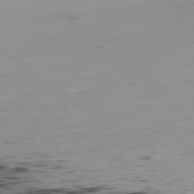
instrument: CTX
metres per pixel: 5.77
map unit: Ap
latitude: -78.6896
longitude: -63.8962
